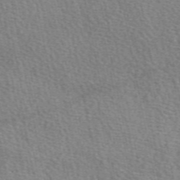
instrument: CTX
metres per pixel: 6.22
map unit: eAb
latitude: 49.5560
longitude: 113.8045
